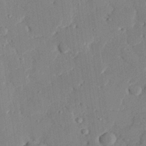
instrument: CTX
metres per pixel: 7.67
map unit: eHh
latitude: 28.0444
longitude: -81.8583
